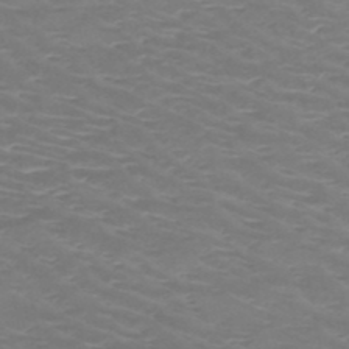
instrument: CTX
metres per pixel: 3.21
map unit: HNb
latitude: -48.7275
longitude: -46.7624
